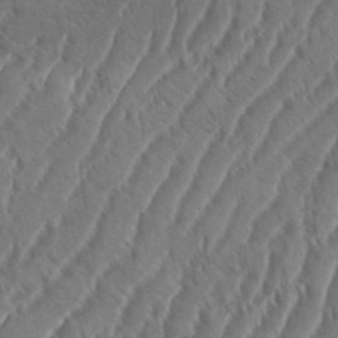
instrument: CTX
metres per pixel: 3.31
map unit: eHh
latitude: 36.8002
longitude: -138.0255
